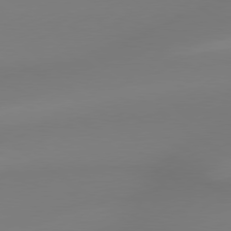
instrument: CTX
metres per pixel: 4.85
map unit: lApd
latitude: 78.9514
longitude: -143.3482
